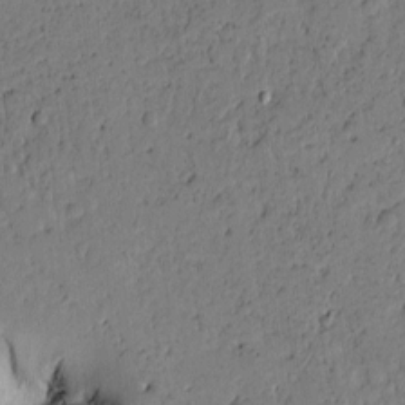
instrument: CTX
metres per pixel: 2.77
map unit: Htu
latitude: -1.3321
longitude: 170.1984
